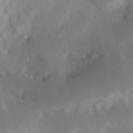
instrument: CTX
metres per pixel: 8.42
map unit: Hve
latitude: 19.9528
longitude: 150.3495
